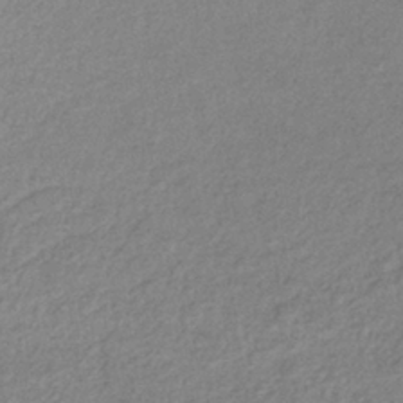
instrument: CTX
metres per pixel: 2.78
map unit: lHb
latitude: -39.0676
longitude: 68.9352
